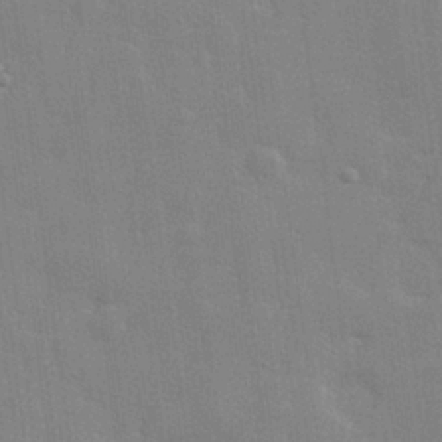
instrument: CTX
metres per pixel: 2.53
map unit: lHvf
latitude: 24.5734
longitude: 142.6707
